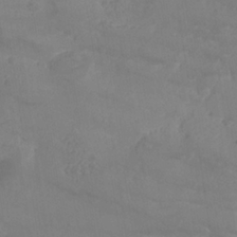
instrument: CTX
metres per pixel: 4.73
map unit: Nhe
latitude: -36.9541
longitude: 138.8219
